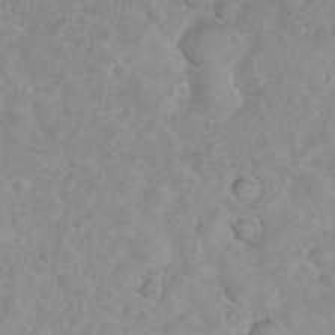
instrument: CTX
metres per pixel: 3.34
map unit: eHh
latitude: 35.7071
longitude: -62.6869
